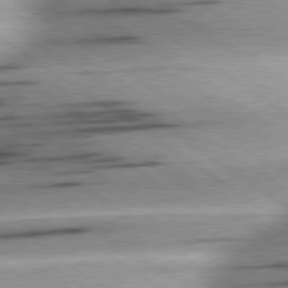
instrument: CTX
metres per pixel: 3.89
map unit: lApd
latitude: 79.0459
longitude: -155.7827
